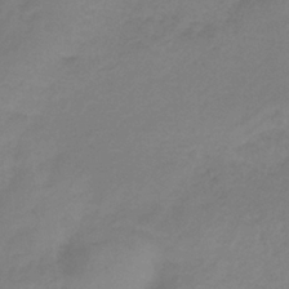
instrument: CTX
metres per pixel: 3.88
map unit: HNb
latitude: -33.6533
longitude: 60.8219
